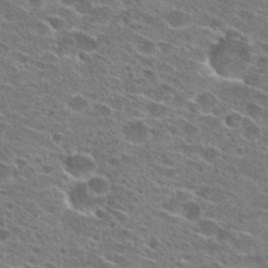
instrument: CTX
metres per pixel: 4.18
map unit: Hto
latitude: 23.9150
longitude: -42.8191
